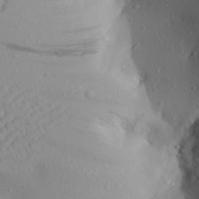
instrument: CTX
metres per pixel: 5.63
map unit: Aa
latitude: 22.9514
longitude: -144.3278
